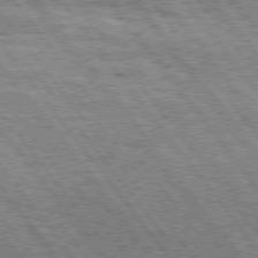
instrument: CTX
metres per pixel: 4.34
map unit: Hpe
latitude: 75.7261
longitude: -152.4979
